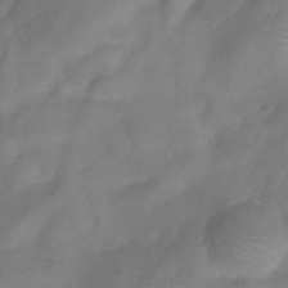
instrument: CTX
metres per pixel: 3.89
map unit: Hve
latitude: -33.9556
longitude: 91.4266
